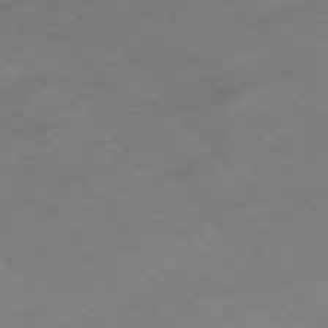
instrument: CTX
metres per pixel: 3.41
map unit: Hpe
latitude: -76.7841
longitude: -18.4223
